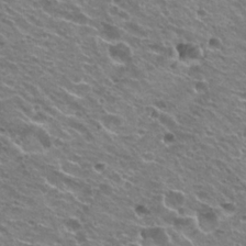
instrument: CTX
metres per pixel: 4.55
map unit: Hto
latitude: 23.1214
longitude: -31.8206
